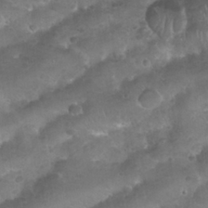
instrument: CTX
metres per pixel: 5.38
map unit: Nhu
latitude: 25.1214
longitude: -52.1767
